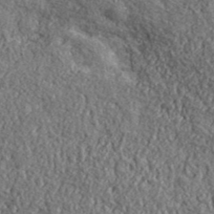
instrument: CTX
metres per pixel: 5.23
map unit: lHvf
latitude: 41.3292
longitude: -90.1578
